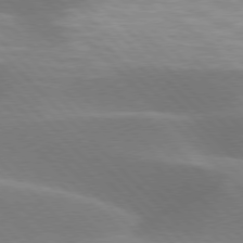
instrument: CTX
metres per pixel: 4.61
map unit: lApd
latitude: 77.0080
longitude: -51.0269
